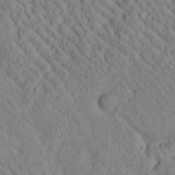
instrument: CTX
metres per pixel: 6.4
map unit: Htu
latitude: 1.2915
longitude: 176.0850
